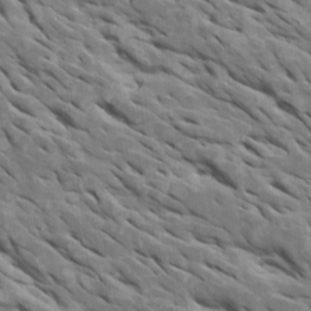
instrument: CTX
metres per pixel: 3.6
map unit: Htu
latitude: 1.1592
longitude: 145.5777
